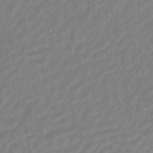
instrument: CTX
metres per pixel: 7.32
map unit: HNhu
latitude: -44.8975
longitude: 103.3321
